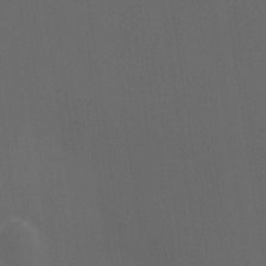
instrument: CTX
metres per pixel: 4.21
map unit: Ave
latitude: 1.8583
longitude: -112.8569
